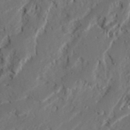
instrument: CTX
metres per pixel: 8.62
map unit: Ave
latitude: 22.9514
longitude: -131.1970
